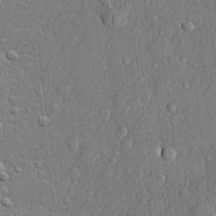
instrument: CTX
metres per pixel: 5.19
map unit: lHvf
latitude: 22.0444
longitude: 143.0675
